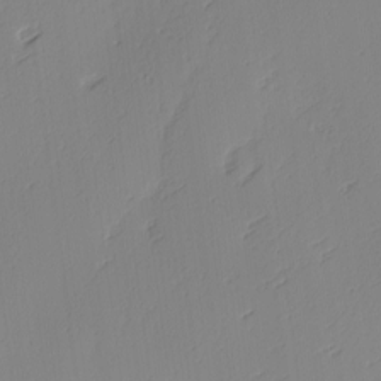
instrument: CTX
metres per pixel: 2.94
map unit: Ave
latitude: 2.6679
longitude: -111.4993
